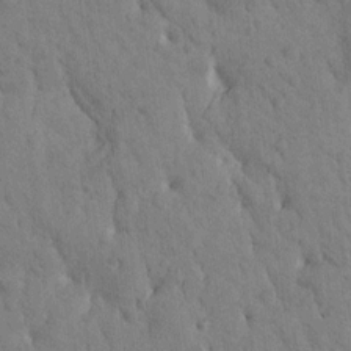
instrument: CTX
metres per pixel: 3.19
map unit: Htu
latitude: -1.1432
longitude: 174.4817
